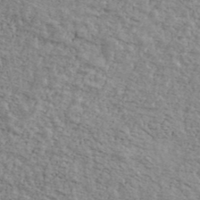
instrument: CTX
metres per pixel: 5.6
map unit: Ave
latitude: 41.2159
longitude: -109.2914
